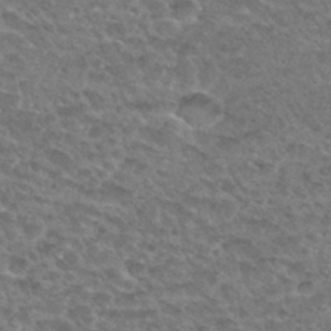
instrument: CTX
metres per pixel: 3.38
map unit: Hto
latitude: 32.4979
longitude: -49.1781
